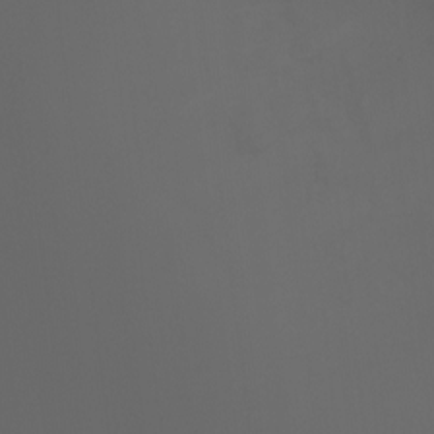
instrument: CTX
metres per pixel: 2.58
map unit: Ht
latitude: -3.7477
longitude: -60.7246
